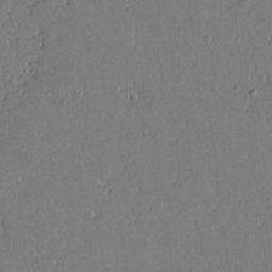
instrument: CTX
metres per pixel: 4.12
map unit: Aa
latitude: 12.6680
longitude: -127.1970
